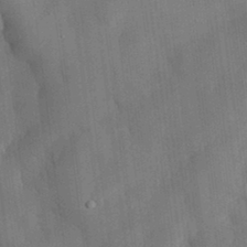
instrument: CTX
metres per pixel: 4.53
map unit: eHh
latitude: 30.1956
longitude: -76.9702
